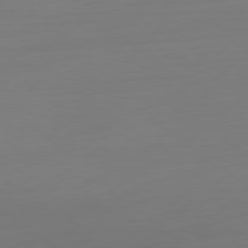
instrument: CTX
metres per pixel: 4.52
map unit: Ap
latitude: -79.4832
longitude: -65.7450
